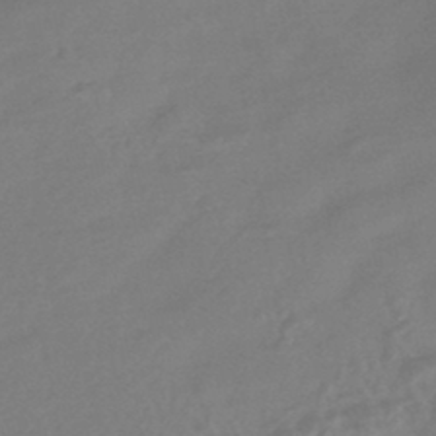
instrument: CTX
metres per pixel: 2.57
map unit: HNhu
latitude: -44.3684
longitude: 91.5022
